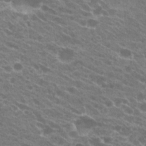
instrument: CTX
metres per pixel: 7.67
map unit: Hto
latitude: 23.9717
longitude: -40.4601
